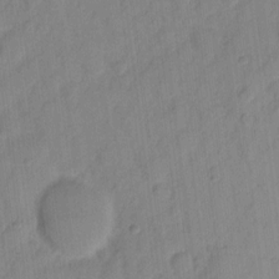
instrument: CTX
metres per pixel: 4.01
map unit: eHh
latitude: 9.8961
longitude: -65.5749
